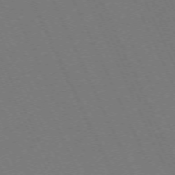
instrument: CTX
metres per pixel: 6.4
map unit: Hpe
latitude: -71.6344
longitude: 12.5763
